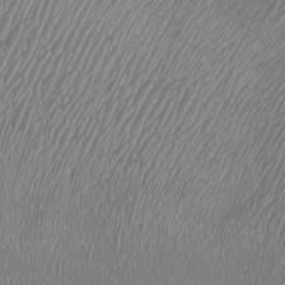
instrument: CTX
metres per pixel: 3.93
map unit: eHh
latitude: -7.1431
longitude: -76.6679
